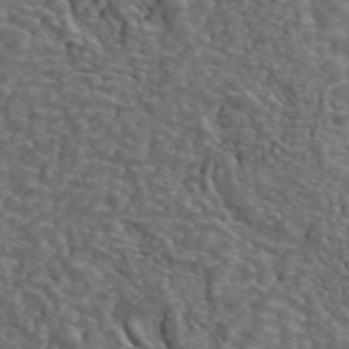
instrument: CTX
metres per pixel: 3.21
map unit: ANa
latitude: 44.2711
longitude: 28.7085
